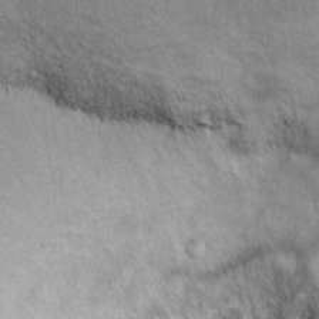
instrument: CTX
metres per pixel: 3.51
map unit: Ht
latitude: 8.8380
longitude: -36.1578
